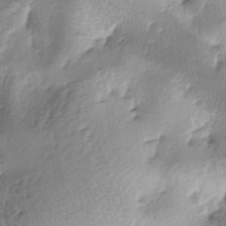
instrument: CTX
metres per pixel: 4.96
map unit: lAa
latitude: -4.4629
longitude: -125.0836
